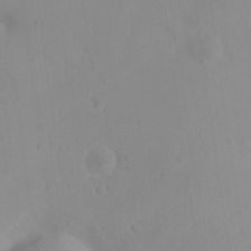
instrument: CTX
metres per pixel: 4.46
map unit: eHh
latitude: 25.6316
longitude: -64.7246
